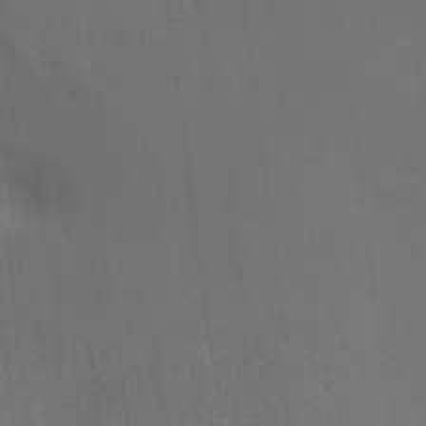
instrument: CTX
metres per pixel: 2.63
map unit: HNhu
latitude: 12.5168
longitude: 9.5021
